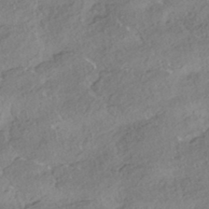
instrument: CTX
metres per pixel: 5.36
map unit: HNhu
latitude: -41.8233
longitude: 103.5399
